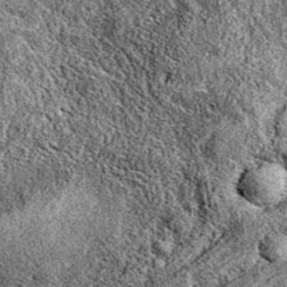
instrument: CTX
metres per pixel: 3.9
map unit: eAb
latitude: 37.4426
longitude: 111.2376
